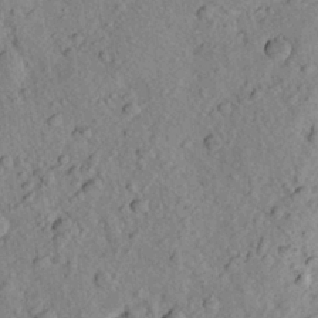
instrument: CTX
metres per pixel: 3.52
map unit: Aa
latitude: 24.0444
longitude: -148.3656
